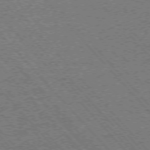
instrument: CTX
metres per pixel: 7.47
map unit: Ap
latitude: -75.8612
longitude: -86.1200
